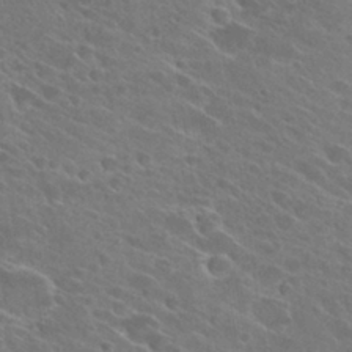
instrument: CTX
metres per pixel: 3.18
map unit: Hto
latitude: 26.5735
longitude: -41.6693
